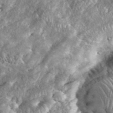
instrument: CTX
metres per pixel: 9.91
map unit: eHh
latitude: 38.6679
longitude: -56.7057
